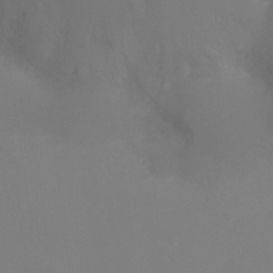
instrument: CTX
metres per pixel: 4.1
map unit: Ht
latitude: -6.2928
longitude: -26.1200
